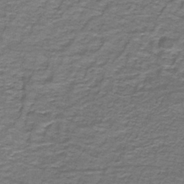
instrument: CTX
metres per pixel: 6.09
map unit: lHb
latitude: -42.4628
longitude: 55.8989
